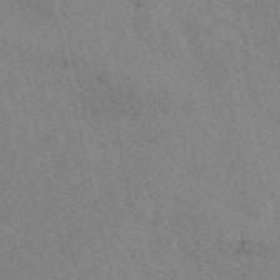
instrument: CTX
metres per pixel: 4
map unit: eAb
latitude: 49.1970
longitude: 112.1606
